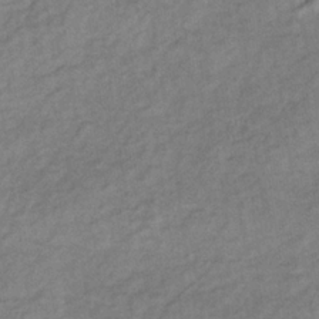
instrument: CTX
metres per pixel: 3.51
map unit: lHb
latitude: -33.7478
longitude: 65.2754
